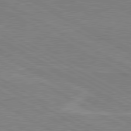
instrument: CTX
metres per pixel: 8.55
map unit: lApd
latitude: 80.3656
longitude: 121.6155
